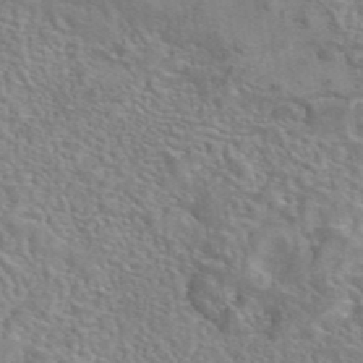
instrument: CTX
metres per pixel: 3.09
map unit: eAb
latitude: 42.1011
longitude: 110.0283
